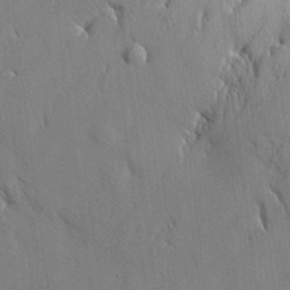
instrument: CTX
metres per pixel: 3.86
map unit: HNhu
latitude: 13.5749
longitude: 10.2173
